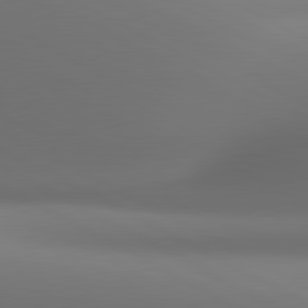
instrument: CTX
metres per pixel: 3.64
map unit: lApd
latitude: 81.1025
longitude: 136.4629
